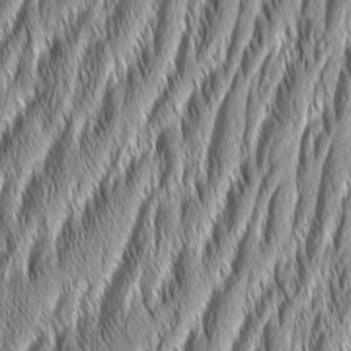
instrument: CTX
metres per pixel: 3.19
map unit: Aa
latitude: 7.7827
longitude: -130.6680
